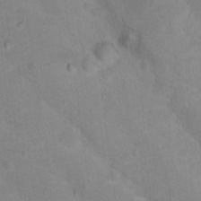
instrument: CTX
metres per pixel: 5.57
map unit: Nhu
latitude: 17.8205
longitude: -32.1956
